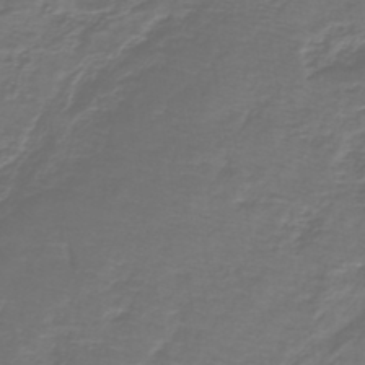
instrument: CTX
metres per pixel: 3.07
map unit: lHb
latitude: -43.2187
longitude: 57.1620
